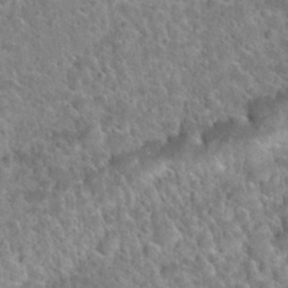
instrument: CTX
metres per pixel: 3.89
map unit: Nhu
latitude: 32.4034
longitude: -51.6505
